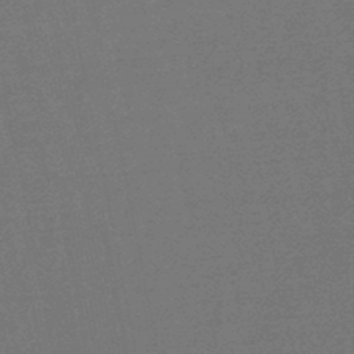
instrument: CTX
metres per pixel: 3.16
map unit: lHb
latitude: -47.6533
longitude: 80.6519
